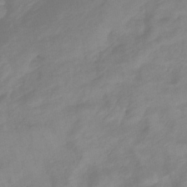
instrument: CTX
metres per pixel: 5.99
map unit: eHb
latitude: -40.7841
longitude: 80.9920
